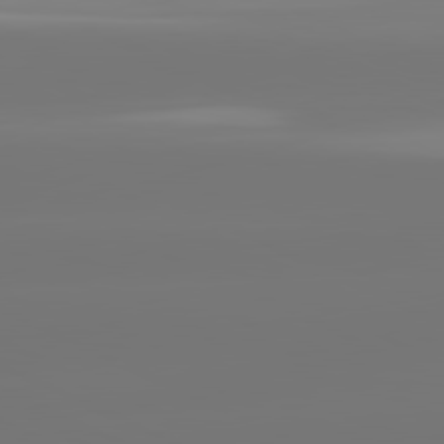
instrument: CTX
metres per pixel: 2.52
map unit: lApd
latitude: 81.5938
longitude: -148.1389
